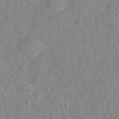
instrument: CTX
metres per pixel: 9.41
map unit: eHh
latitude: 32.7057
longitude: -59.8583
